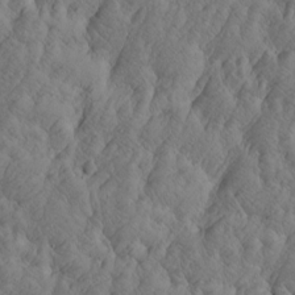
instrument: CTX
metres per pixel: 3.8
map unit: Htu
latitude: -4.6329
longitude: -176.7624
